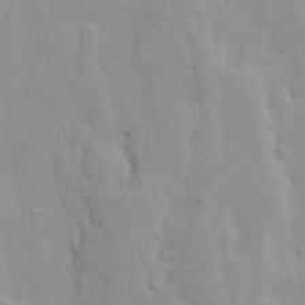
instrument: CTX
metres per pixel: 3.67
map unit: Ave
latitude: 13.3293
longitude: -132.8758
